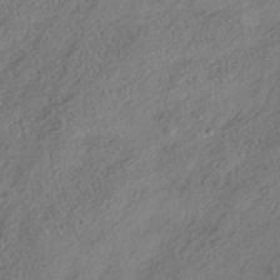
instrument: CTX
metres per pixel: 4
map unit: HNhu
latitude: -41.1998
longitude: 107.3510
